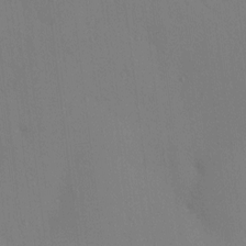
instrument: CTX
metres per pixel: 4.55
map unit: eHh
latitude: 0.1766
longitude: 17.3888
